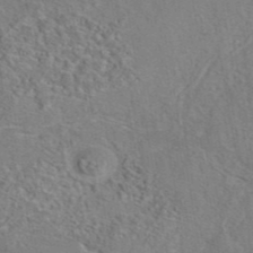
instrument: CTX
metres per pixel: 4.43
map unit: eAb
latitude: 42.6680
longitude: 104.3684
